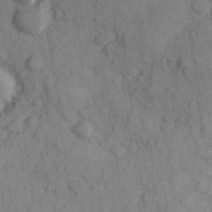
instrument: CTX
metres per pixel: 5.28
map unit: Hve
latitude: 25.3859
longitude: 147.8044
